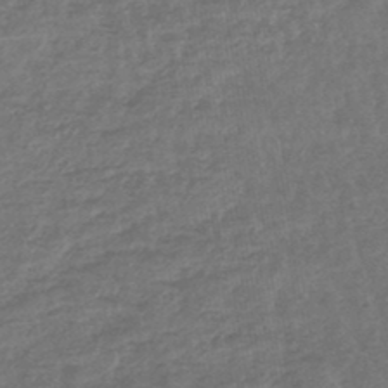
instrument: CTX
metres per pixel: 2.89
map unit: lHb
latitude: -43.9556
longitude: 79.3509
